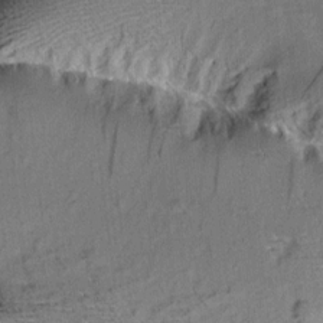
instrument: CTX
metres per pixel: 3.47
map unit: Aa
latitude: 9.4049
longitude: -141.0269
